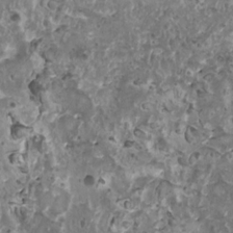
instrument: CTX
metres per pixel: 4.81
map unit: HNhu
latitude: 1.8205
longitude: 5.2187
